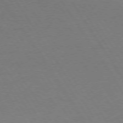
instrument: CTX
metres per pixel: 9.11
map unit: Hpe
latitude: 73.7072
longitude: -140.2333
